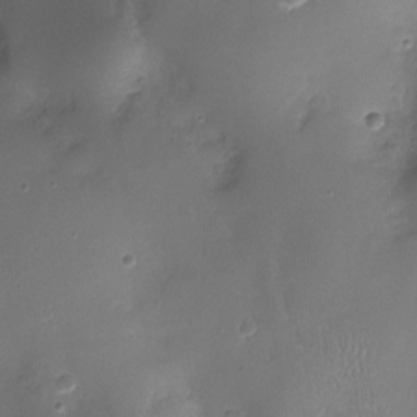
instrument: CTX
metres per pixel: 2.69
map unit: Ht
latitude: -7.1242
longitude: -21.3482
